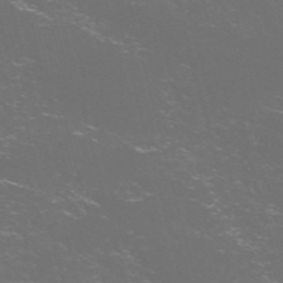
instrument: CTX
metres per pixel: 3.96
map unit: Nve
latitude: -57.8989
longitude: 52.5384
